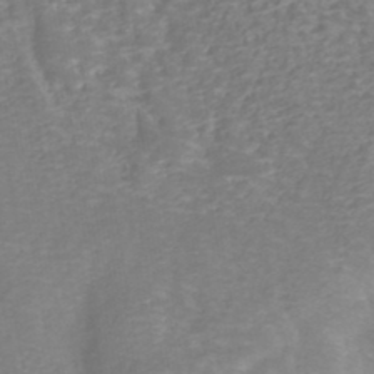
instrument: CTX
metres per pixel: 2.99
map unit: Nhe
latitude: -45.6533
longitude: 152.9730
